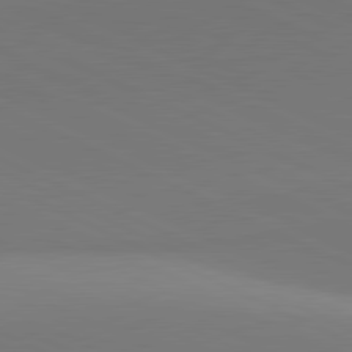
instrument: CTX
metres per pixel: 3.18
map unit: lApd
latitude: 81.4237
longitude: 144.9731
